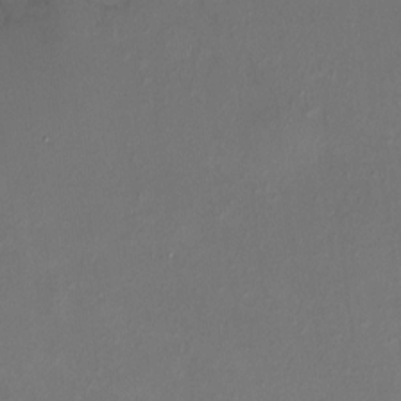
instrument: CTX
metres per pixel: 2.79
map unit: HNhu
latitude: 5.2348
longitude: 9.1809
